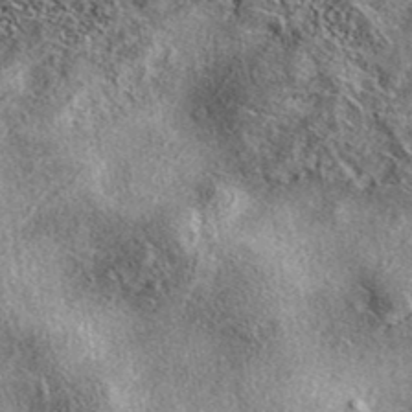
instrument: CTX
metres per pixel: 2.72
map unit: eAb
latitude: 39.1025
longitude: 111.8611
